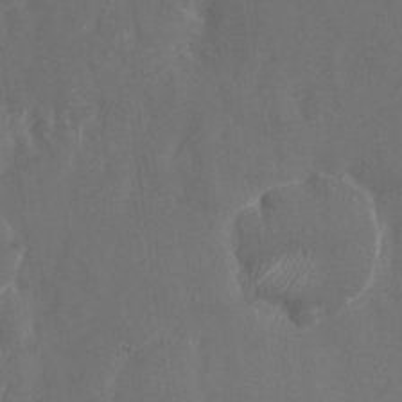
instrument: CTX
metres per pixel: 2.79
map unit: Nhu
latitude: -22.8030
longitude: -72.6491
